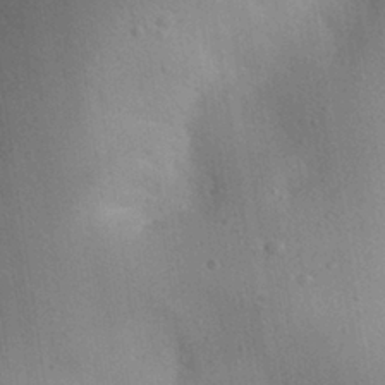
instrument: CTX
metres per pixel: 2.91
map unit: Aa
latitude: 30.0255
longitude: -145.4426
